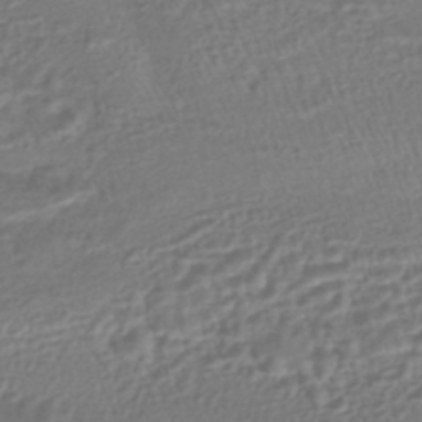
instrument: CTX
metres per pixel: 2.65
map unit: HNhu
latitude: -45.6155
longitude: 99.8044
